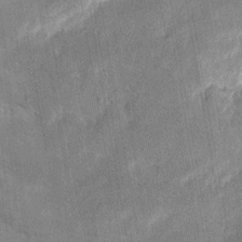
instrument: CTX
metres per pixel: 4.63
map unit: eHh
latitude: 9.0270
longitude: -66.7246
